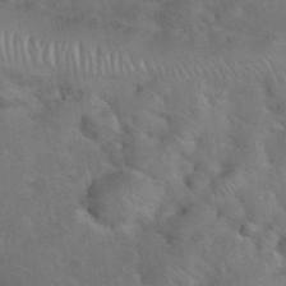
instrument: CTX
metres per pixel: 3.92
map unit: eHh
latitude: 37.8772
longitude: -65.4615
